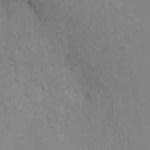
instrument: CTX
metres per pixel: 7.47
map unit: eHh
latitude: 4.8191
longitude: -74.2712
